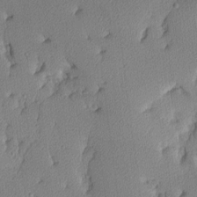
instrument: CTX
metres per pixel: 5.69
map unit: Hve
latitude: 2.8191
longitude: -121.2726
